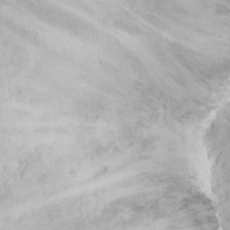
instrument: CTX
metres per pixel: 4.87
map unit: eHh
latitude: 16.2145
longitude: -73.3671
